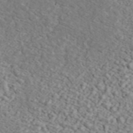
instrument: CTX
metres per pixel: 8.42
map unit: ANa
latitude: 44.7435
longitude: 21.4265
